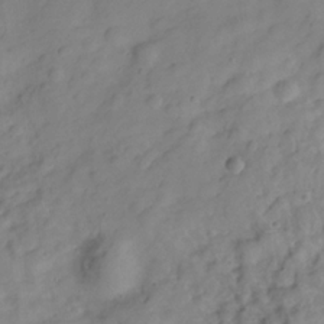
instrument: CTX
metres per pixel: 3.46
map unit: Hve
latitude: -28.2362
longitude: 93.1809
